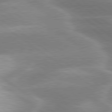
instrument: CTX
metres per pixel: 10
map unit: lApd
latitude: 80.1956
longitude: -119.8961
